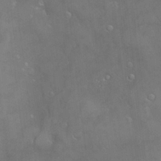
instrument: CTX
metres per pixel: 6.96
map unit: Hve
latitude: -11.5399
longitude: 174.4628
